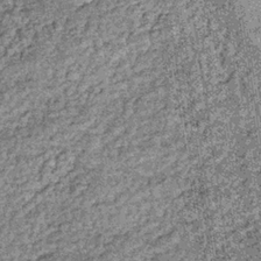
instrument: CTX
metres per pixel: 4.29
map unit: lHb
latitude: -36.1416
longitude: 66.9353
